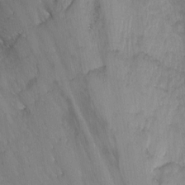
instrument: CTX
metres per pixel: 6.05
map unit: Nhu
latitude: -7.7855
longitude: -41.6127
